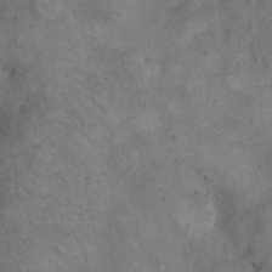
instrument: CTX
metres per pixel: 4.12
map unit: eHh
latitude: 20.7624
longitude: -60.5734
